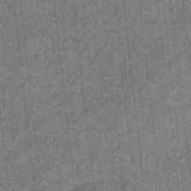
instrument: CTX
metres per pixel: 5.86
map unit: eHb
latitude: -35.5777
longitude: 79.2187
